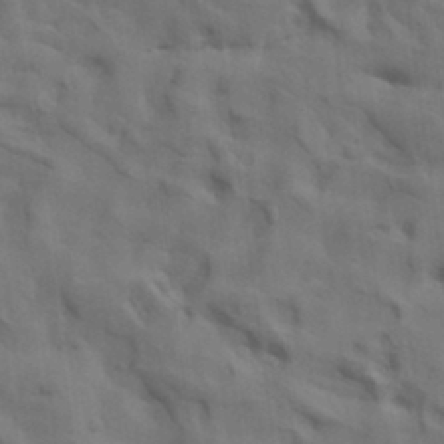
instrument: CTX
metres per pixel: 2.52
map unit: lAa
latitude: 19.1403
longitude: -138.8002
